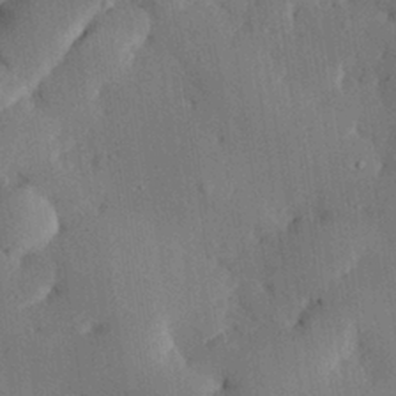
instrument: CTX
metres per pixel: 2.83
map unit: eHh
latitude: 28.2711
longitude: -79.5560
